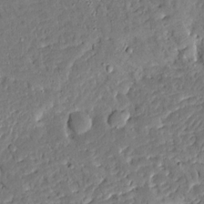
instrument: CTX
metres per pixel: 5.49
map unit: Ave
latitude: 14.7247
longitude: -140.0822
